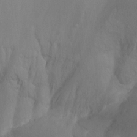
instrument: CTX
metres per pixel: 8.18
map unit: Ht
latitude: -8.8597
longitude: -33.7072
